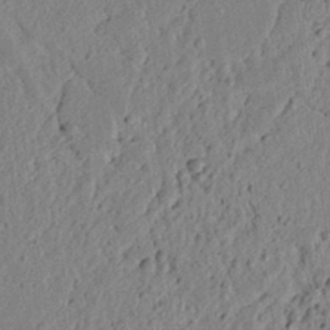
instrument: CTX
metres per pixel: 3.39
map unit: lAvf
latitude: 6.9325
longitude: 165.8045
